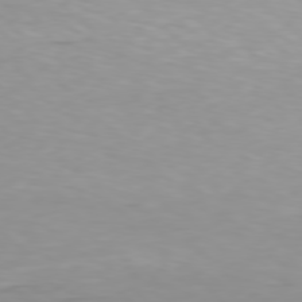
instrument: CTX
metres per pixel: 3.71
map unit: Hpe
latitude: 77.9717
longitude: -136.0822
